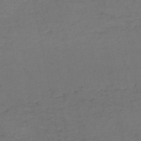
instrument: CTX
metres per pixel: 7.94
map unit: HNb
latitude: -52.8785
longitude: -51.8016
